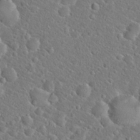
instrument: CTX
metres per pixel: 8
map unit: Hto
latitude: 20.4223
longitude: -44.8002
